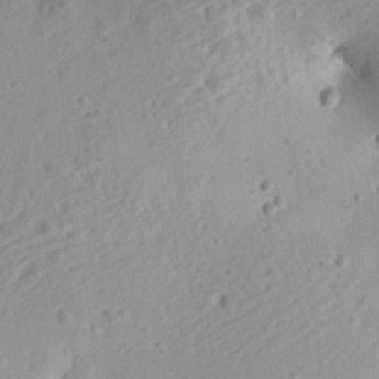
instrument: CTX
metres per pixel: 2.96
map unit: Aa
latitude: 12.6869
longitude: -140.8569
